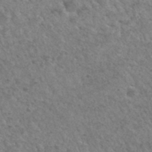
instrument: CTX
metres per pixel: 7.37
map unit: Hto
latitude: 32.4412
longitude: -49.9717
